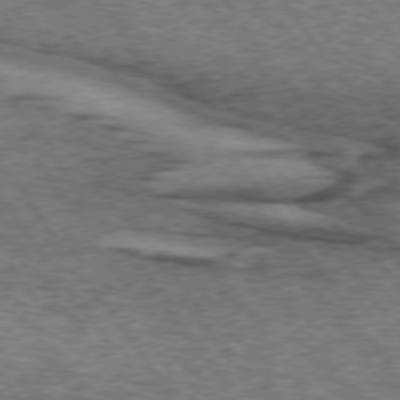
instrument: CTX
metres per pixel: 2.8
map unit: lApd
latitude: 73.7639
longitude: -76.1011
